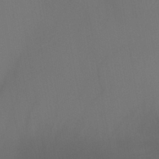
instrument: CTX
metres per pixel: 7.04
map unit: HNb
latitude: -44.4062
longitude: -44.1200
